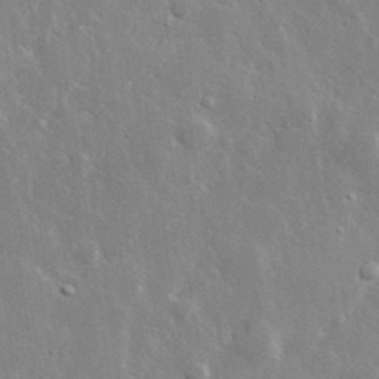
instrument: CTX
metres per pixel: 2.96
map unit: lHvf
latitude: 33.3293
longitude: -90.5735
